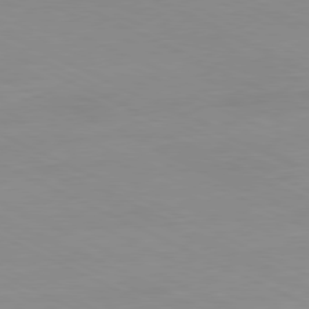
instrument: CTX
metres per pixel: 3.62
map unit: Ap
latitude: -80.9731
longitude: -94.0444
